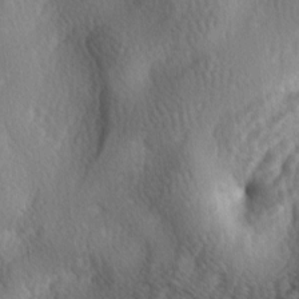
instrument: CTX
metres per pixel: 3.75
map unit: lAa
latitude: -4.5951
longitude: -124.3845
